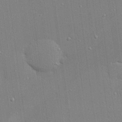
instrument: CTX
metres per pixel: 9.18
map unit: Hve
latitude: 25.7638
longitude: -90.2334
